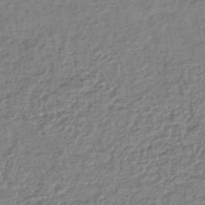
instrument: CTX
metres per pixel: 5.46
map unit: lHb
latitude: -40.6896
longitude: 70.5763
